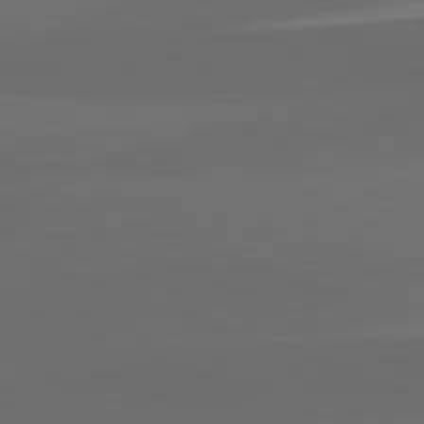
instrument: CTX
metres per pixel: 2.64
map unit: lApd
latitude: 82.1955
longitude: 134.9164
